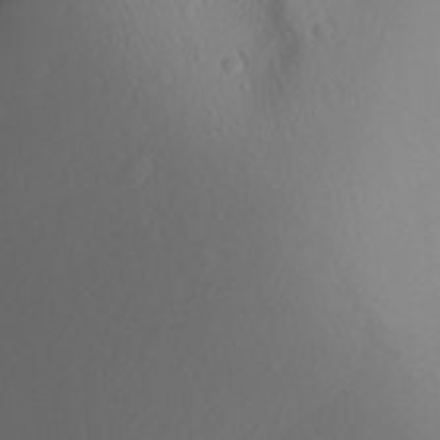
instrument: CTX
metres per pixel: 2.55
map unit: Aa
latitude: 27.7828
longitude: -147.1404
